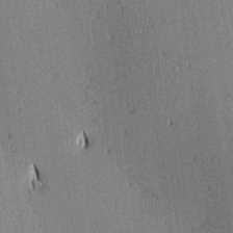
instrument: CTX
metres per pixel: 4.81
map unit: lAa
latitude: 11.3104
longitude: -108.9702
